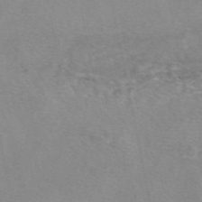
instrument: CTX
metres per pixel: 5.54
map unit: eAb
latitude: 49.3482
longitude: 104.5384
